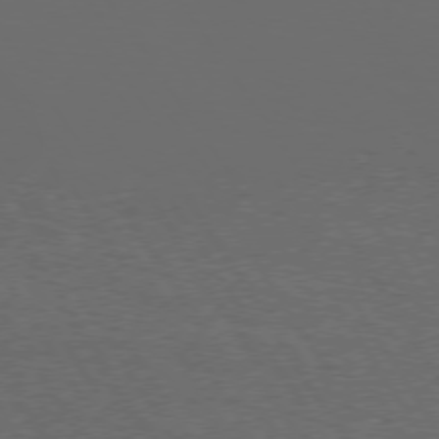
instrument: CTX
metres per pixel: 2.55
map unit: Hpe
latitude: 73.8773
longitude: -124.2522
